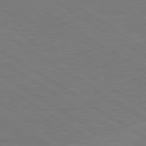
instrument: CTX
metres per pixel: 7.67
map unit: lApd
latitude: 79.7450
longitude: -125.8961
